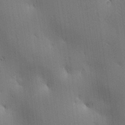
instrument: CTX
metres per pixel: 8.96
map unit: lAa
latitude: 11.5560
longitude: -108.1011
